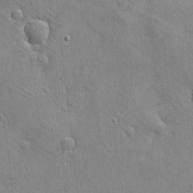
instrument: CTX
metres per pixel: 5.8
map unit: eHh
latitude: -8.0661
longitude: -69.4615
